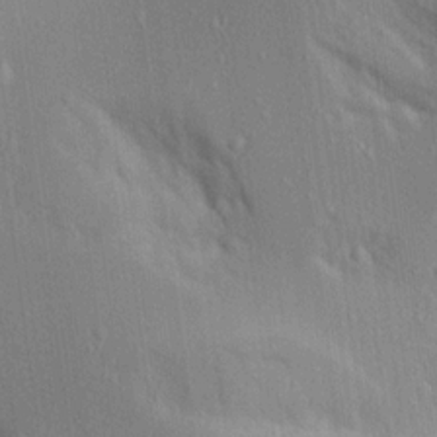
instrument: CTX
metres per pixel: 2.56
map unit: Aa
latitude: 17.2726
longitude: -149.1970
